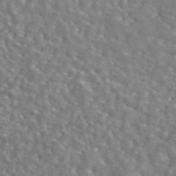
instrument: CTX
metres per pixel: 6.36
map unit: eAb
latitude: 45.4048
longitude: 106.0472
